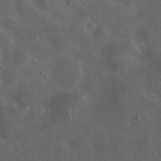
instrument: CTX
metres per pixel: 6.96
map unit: Hto
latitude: 19.1214
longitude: -54.3656
